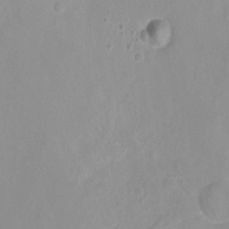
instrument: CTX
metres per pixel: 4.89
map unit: Hto
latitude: -8.4251
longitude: -42.6868
